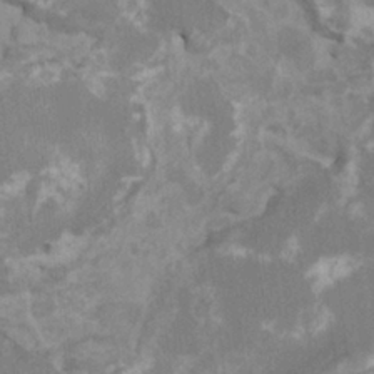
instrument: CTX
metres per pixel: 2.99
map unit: HNhu
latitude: 3.1970
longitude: -4.3467
